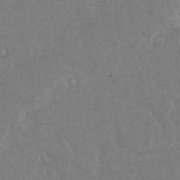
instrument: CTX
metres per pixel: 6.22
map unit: lAvf
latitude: 14.7813
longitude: -127.4616
